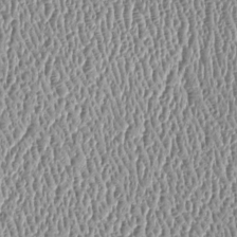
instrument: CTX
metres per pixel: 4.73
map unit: Htu
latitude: -6.1417
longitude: 157.7477
